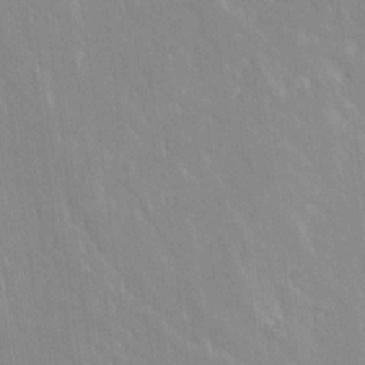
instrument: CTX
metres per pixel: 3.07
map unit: Ave
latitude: 19.4237
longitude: -136.5924
